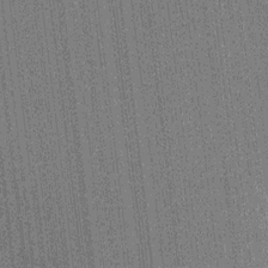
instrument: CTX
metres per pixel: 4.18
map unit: Ht
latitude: -16.2173
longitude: -45.6694
